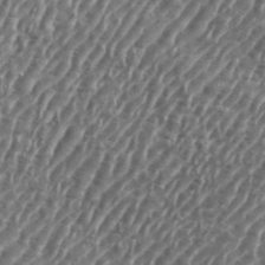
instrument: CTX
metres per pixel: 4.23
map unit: eHh
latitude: 35.7638
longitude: -134.8002
